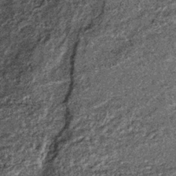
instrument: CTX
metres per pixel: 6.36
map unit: lHb
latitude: -36.0850
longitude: 66.8786
